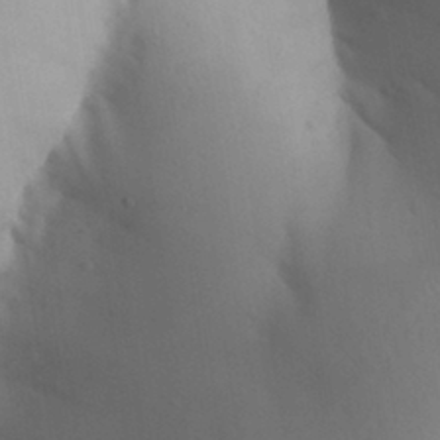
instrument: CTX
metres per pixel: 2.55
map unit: Aa
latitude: 27.6883
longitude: -147.5749
